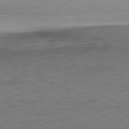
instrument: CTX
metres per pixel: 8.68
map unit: Ap
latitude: -81.5777
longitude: -59.6694
